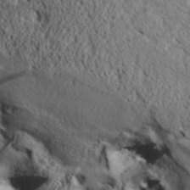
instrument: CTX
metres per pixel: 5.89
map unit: Aa
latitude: 32.4034
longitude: -136.5168
